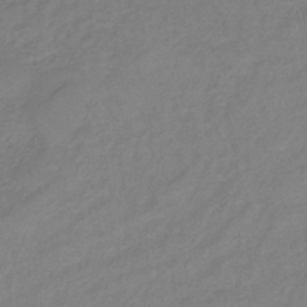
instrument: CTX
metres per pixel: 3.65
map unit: lHb
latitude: -34.9542
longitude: 71.2943
